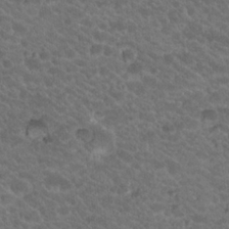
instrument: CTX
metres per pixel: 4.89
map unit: Hto
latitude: 19.7071
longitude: -35.3103
